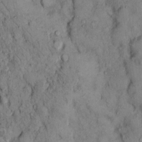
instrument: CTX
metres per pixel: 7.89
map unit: Hto
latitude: 11.1592
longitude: -60.1578
